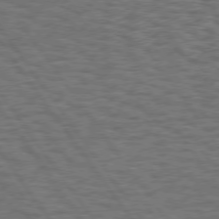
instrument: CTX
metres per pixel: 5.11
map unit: Hpe
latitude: 75.1781
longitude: -135.8961
